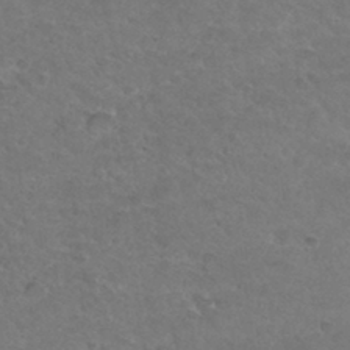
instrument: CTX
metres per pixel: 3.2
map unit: Hto
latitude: 32.4979
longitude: -48.5546
